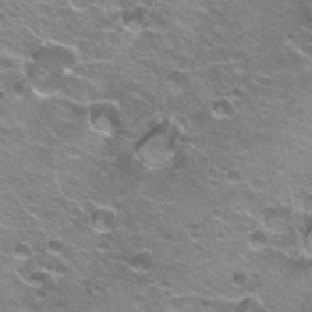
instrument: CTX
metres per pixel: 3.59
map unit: Hto
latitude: 22.1767
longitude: -32.1956
